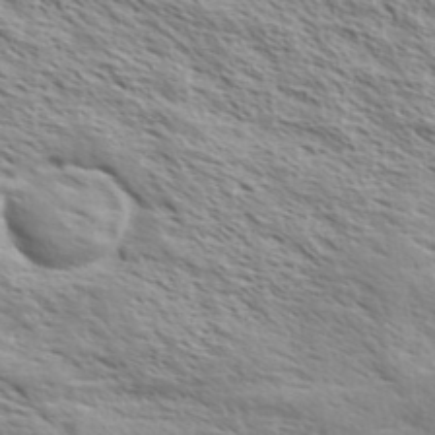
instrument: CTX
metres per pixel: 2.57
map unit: eHh
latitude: 36.7058
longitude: -139.0836
